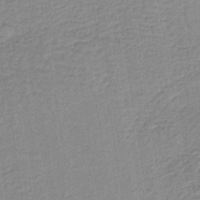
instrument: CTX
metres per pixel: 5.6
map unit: lHb
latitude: -40.1228
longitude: 60.5385
